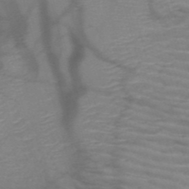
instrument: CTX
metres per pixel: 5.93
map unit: HNb
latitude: -50.1417
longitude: -46.7247
